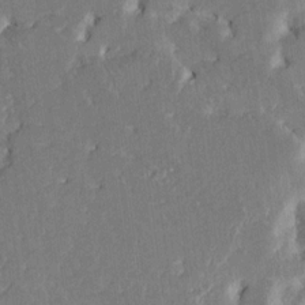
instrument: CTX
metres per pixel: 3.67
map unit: HNhu
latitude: 6.1767
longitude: -6.4034
